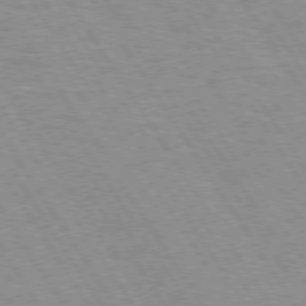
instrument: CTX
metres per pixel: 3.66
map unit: Hpe
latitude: 73.8206
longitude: -136.4601
